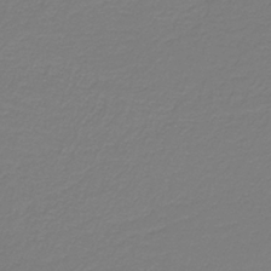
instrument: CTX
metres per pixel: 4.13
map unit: HNb
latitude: -38.0094
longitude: 54.5763
